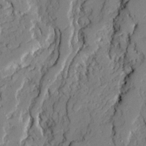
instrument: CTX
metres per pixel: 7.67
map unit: Ave
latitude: 21.3482
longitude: -129.2915
